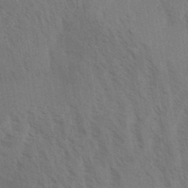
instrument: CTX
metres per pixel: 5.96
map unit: Aa
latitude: 31.2915
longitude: -139.2537
